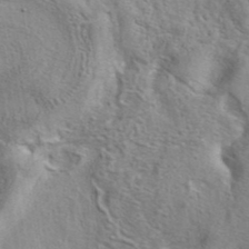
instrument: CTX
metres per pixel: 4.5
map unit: eAb
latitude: 41.1025
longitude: 105.1242
